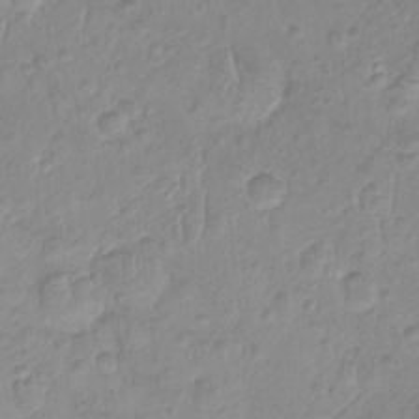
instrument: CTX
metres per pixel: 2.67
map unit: HNhu
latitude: -1.8045
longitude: 10.6708
